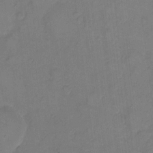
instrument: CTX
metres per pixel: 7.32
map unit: eHh
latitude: 6.3089
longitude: -65.3860
